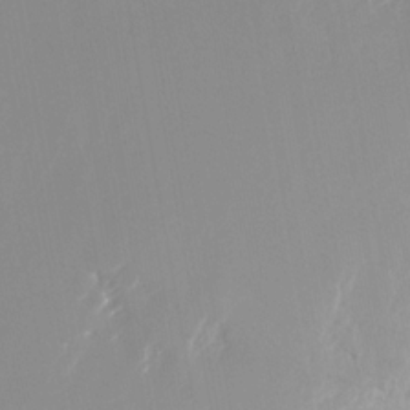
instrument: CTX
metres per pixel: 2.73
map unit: Nhu
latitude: -24.1417
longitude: -73.0459
